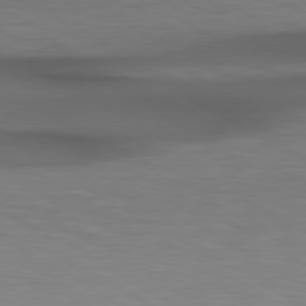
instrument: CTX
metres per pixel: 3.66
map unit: lApd
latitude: 79.1026
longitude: -118.7813
